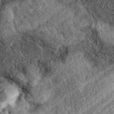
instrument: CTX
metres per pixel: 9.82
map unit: eAb
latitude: 37.8205
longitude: 109.0297
